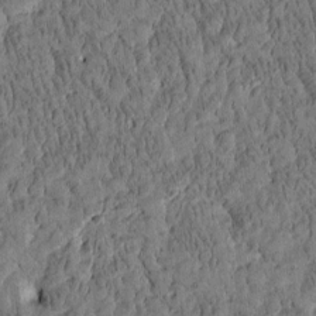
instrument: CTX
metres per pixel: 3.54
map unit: Htu
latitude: -4.0850
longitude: 175.4832
